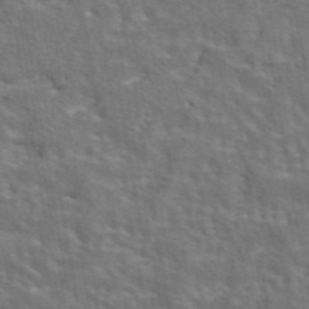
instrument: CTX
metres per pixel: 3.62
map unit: eAb
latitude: 43.7639
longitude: 107.8801
